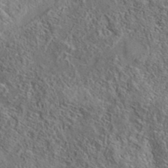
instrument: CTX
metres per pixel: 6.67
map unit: eAb
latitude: 35.8394
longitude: 111.6532
